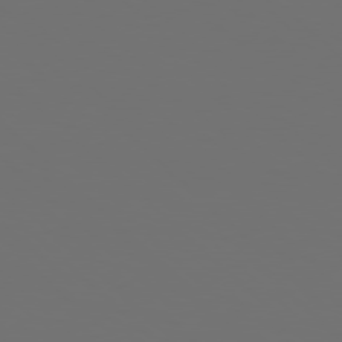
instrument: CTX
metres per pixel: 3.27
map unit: Hpe
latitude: 77.6694
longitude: -122.4601
